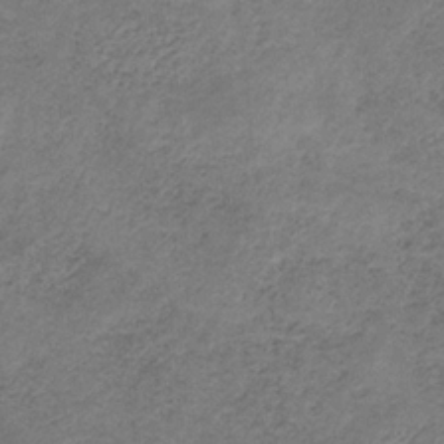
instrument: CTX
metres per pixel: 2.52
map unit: HNb
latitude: -32.8030
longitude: 58.9352
